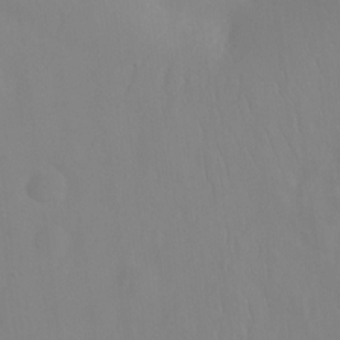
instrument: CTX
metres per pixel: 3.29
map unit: Ht
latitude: -8.9919
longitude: -34.9324
